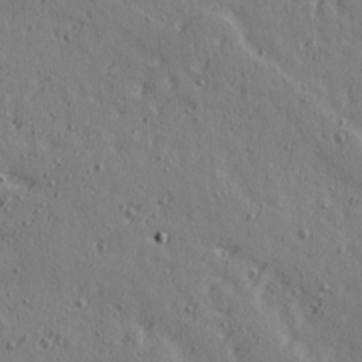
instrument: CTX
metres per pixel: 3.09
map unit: Ave
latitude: 14.7247
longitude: -106.1389
